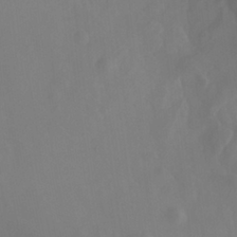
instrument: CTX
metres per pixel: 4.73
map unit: Nhu
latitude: -7.9367
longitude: -52.5924
